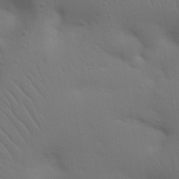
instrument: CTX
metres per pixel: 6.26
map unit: Nhu
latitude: 23.2537
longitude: -73.5372
